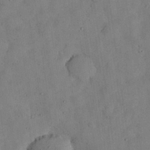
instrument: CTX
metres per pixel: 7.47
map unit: Nhu
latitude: 28.2333
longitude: -72.2145
